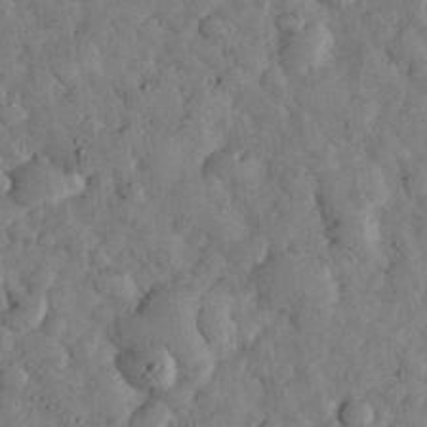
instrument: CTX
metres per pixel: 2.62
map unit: eHh
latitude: 34.2900
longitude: -69.2348
